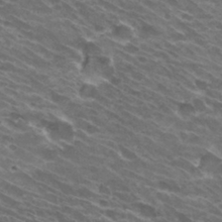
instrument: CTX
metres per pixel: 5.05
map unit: Hto
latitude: 31.8773
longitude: -43.1592
